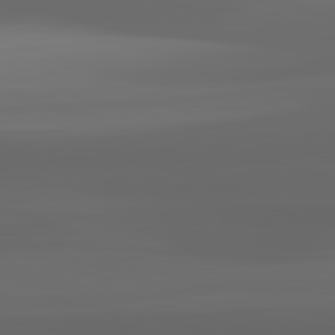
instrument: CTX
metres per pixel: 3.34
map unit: lApd
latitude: 83.1025
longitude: -133.7639
